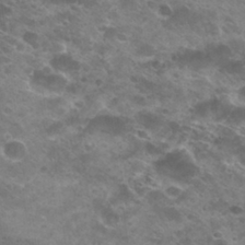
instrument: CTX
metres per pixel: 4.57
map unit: Hto
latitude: 29.7072
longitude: -45.7260
